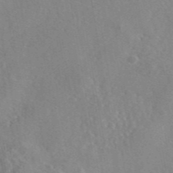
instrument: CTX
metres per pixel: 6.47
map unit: eAb
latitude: 45.6883
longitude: 110.4440
